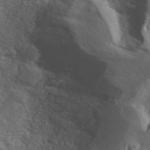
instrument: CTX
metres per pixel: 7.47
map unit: ANa
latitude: 42.0444
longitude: 14.0094
